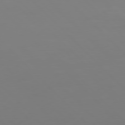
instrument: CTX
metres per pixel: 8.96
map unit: Hpe
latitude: 77.3859
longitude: -167.4993
